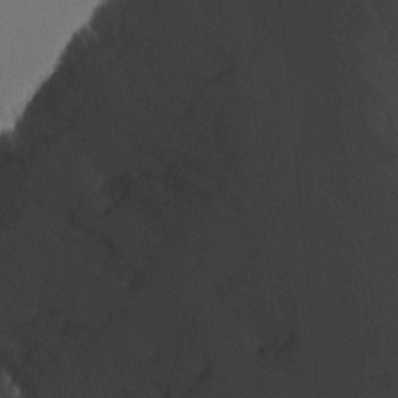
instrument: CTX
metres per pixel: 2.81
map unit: Nhu
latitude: -6.3684
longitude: -66.6679
